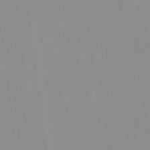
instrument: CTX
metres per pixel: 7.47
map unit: Hto
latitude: -8.2172
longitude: -41.7449
